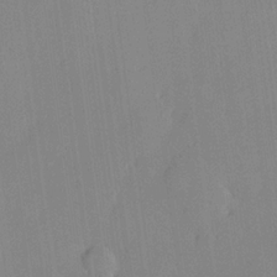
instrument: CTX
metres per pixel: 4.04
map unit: lHvf
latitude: 21.4805
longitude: 146.3495
